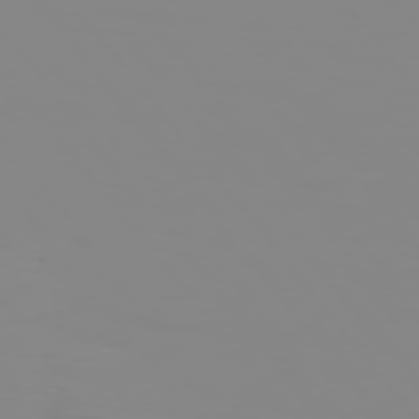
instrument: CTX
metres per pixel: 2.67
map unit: Hpe
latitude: 74.5735
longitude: -127.6316
